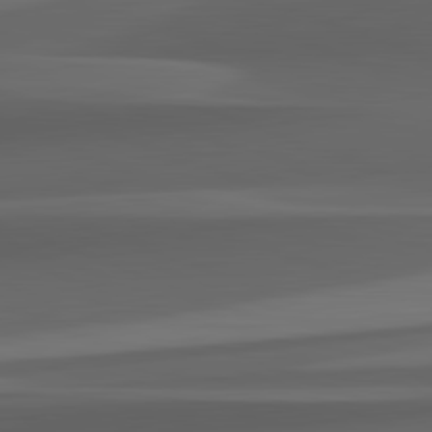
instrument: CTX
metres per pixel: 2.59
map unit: lApd
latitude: 82.5167
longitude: 143.8611
